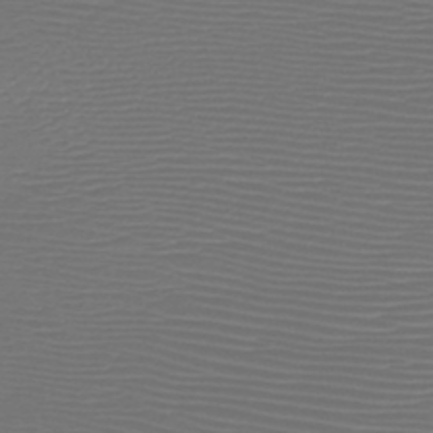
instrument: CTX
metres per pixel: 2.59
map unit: HNb
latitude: -47.7666
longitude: -41.7827
